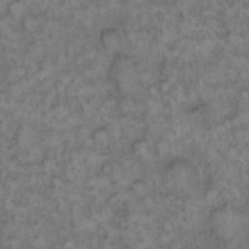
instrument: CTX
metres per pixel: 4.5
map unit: eHh
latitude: 13.1592
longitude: -64.3089
